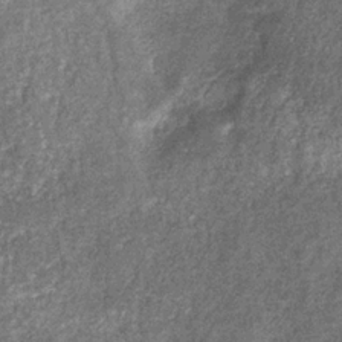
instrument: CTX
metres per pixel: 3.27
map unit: eHb
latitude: -32.1228
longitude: 71.2754
